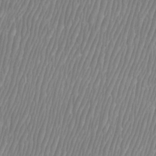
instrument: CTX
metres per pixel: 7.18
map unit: Htu
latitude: -8.7652
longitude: -75.7261
